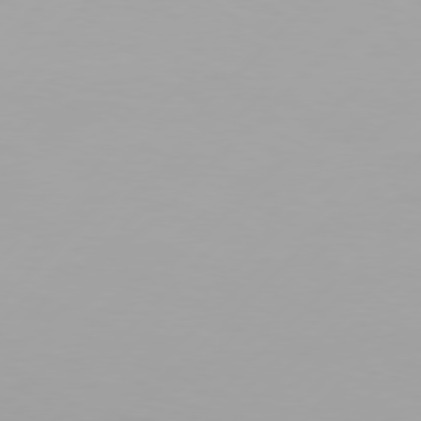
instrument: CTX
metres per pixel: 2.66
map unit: Hpe
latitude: 77.3670
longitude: -138.7057
